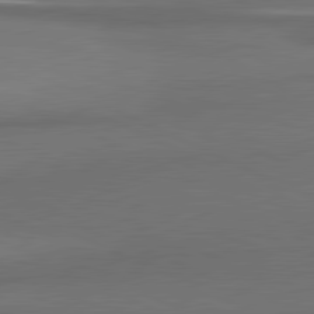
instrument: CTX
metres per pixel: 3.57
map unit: lApd
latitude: 81.4048
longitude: 175.1431
